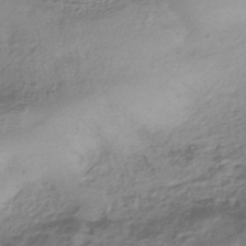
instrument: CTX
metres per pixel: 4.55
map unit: HNhu
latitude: -44.7463
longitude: 97.0298
